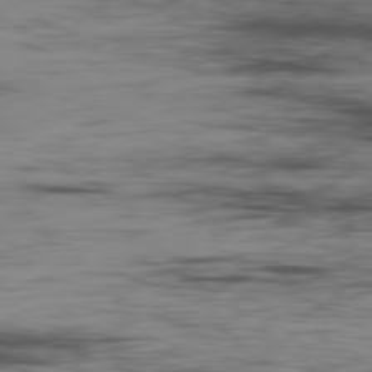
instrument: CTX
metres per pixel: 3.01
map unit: Ap
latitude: -80.1984
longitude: -91.1403
